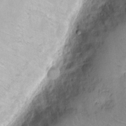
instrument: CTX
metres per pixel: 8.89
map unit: eHh
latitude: 11.0459
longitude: -64.5168
